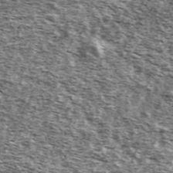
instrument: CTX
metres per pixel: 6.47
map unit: Ave
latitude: 41.9528
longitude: -106.3845
